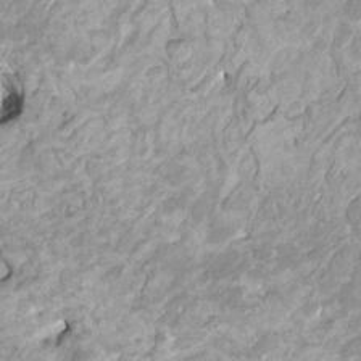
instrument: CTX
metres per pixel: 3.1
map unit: HNhu
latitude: 3.9906
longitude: -2.8002
